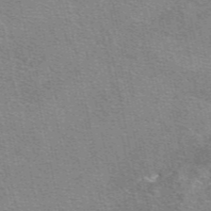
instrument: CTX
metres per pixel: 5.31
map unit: eAb
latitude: 49.5749
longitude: 114.3306
